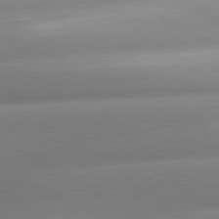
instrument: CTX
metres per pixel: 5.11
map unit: lApd
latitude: 80.1389
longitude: -157.9150
